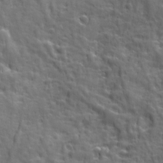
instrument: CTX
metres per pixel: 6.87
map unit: Ave
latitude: 18.8569
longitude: -132.3656
